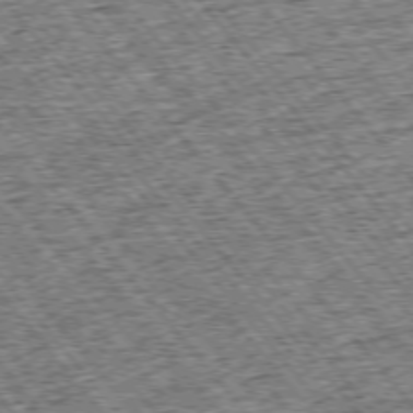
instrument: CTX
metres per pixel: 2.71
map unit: Ap
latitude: -75.5777
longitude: -91.5560
